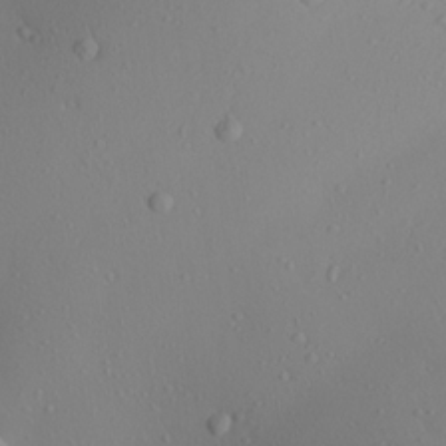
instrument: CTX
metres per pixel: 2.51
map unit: Aa
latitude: 24.5545
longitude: -144.4412
